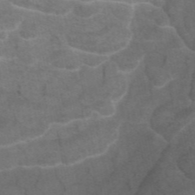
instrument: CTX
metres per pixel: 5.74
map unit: eAb
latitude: 45.7827
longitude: 102.1228
